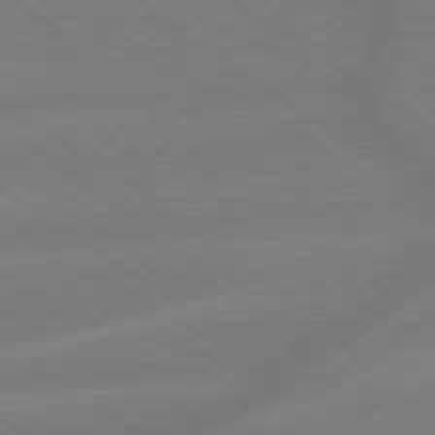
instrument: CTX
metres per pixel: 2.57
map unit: lApd
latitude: 79.3482
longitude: -142.9514
